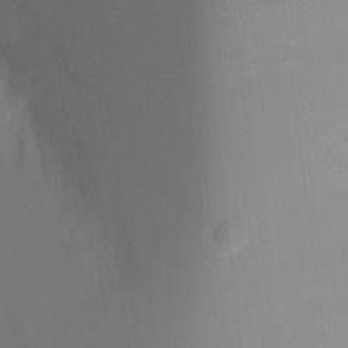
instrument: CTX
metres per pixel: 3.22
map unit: Ht
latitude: -9.2565
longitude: -23.9717
